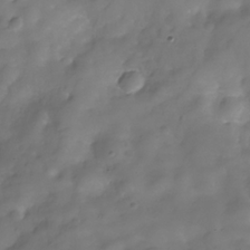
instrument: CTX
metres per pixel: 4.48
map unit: Hve
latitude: -30.8597
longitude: 94.5007
